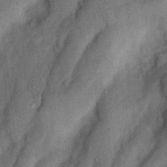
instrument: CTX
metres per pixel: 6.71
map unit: Nhu
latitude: 5.8394
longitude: -23.7638
